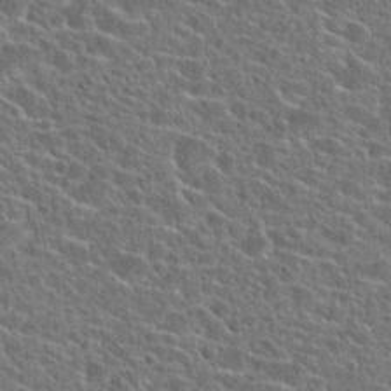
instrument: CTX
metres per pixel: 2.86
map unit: Hto
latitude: 23.8583
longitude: -45.0080
